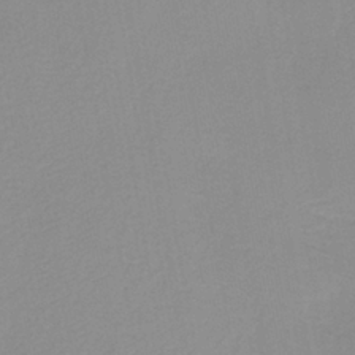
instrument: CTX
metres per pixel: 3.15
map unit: HNb
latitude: -35.2943
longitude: 51.8422
